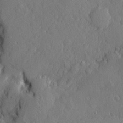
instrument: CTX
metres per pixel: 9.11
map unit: eHh
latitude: 4.3845
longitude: -75.1781
